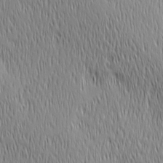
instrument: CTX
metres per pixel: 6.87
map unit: Ave
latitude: 2.8191
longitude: -114.1766
